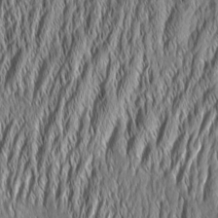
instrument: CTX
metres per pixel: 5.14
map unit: Aa
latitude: 7.3293
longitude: -130.2901
